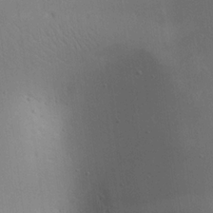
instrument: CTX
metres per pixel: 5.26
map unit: Aa
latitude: 18.5734
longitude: -141.0647
